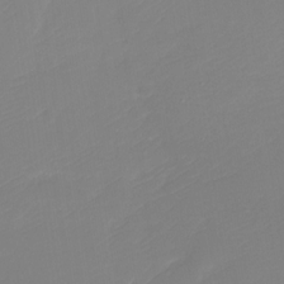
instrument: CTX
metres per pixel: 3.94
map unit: Nhu
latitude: -30.3306
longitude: -71.5560
